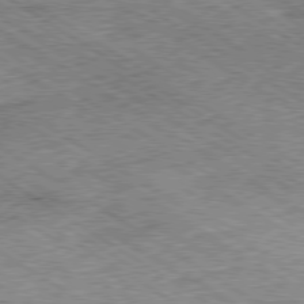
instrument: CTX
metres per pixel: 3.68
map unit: Ap
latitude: -80.1039
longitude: -51.6127
